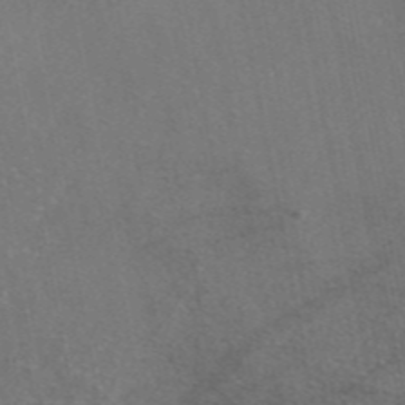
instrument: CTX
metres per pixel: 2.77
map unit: eAb
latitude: 46.7436
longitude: 107.5588
